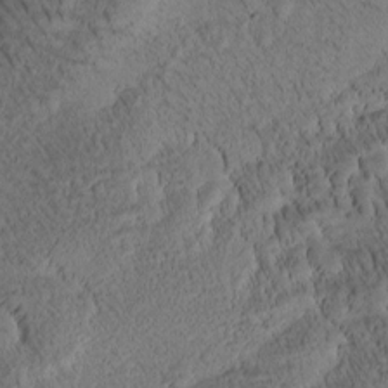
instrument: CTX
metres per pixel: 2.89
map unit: Htu
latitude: -3.3887
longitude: 171.4644
